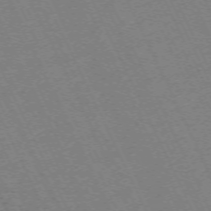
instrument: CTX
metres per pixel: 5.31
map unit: Hpe
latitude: -70.9920
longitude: 12.9353
